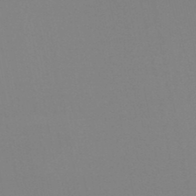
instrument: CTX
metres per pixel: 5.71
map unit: HNb
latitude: -46.2739
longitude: -43.0270
